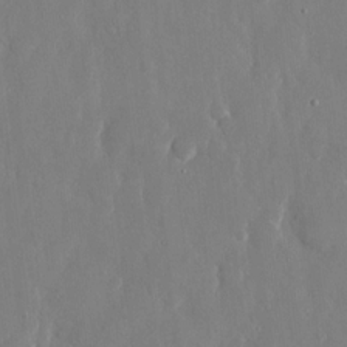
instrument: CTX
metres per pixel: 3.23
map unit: eHh
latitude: 12.3467
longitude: -71.2348
